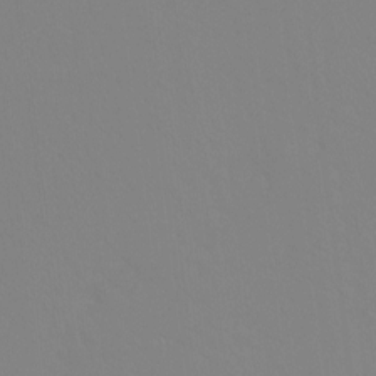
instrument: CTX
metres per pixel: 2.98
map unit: Ht
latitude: -9.1242
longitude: -34.7246
